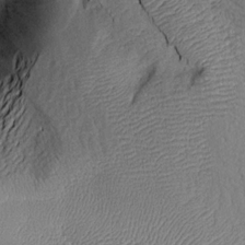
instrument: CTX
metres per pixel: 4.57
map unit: Aa
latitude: 14.9325
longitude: -146.3846
